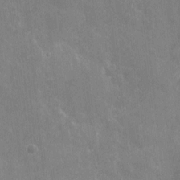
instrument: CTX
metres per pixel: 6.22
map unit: eHh
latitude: 9.7639
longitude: -71.4993
